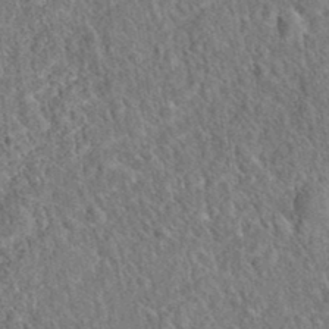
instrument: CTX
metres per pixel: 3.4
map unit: eAb
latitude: 38.2711
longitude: 112.1795
